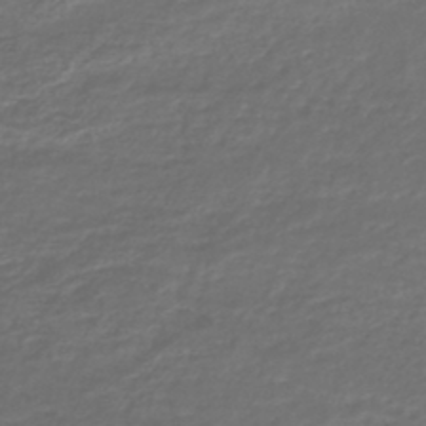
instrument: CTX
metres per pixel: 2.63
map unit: lHb
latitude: -43.7099
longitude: 70.5385
